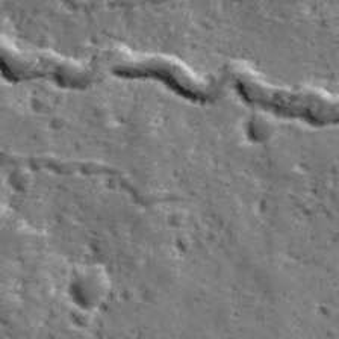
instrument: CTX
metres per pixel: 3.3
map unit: Ave
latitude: 11.1592
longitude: -105.0459
